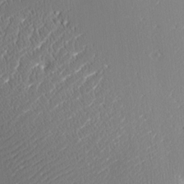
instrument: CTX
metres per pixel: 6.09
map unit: Nve
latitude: -7.5210
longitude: 173.2376
